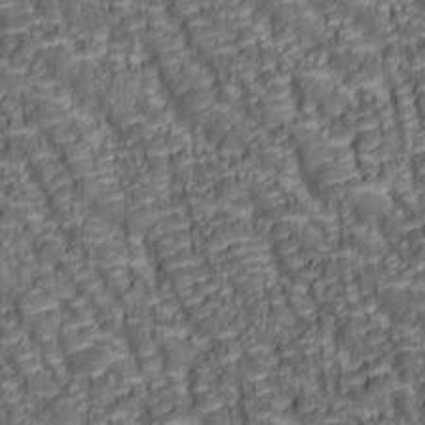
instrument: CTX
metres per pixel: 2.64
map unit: lAa
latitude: 6.6301
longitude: -115.9528
